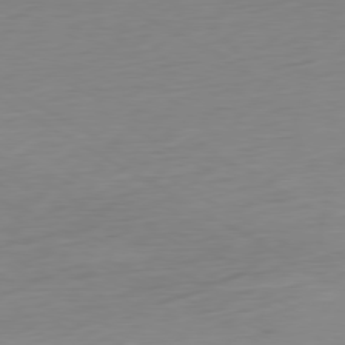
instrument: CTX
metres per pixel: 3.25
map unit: Ap
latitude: -79.7099
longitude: -63.1781
